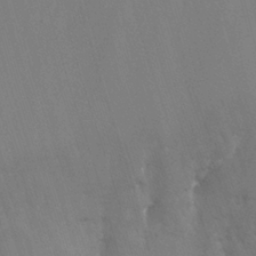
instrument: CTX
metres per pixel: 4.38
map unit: Nhu
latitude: -22.7652
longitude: -56.6301
